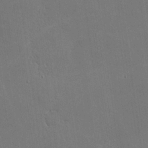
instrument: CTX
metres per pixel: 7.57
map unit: lHvf
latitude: -9.5777
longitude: -102.3089
